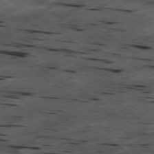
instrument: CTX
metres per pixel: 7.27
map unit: Hpe
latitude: -78.6896
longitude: -21.9150
